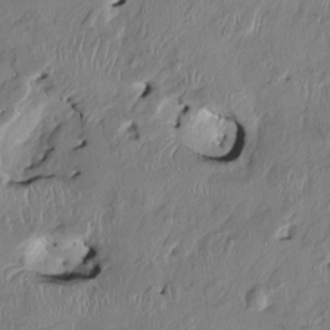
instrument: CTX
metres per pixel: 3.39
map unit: HNhu
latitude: 2.1955
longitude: -5.3482
